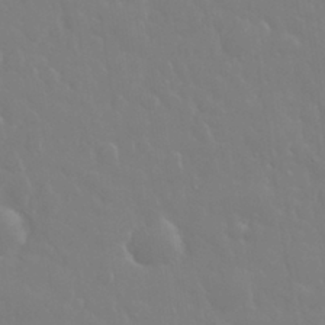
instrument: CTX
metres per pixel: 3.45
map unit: eHh
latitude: 33.0458
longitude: -60.8191
